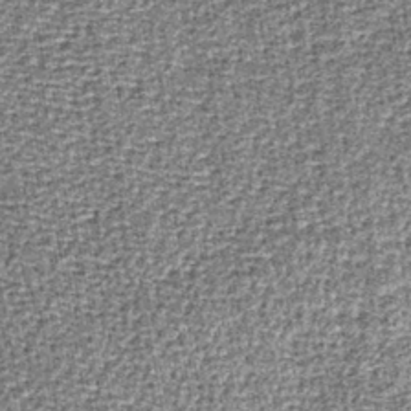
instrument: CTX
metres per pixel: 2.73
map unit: lHb
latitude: -39.8800
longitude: 64.8597
